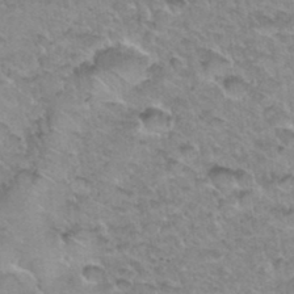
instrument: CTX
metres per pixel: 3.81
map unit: Hto
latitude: 34.9135
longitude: -48.8191
